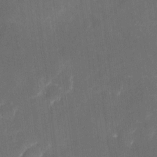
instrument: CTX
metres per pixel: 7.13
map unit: eHh
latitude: 5.3859
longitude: -69.5938
